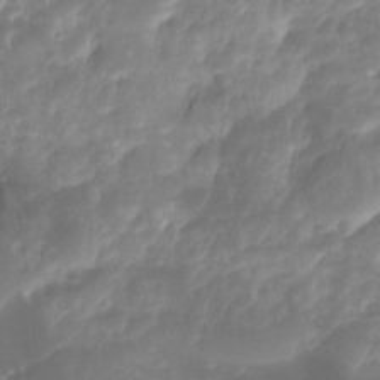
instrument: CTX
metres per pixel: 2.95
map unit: Ht
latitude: -14.6330
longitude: -57.1214
